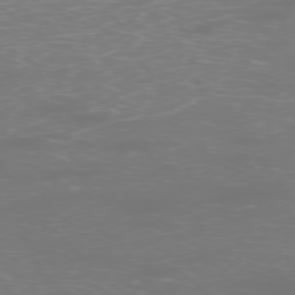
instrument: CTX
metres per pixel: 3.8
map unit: Ap
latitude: -77.0486
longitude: -62.0822
